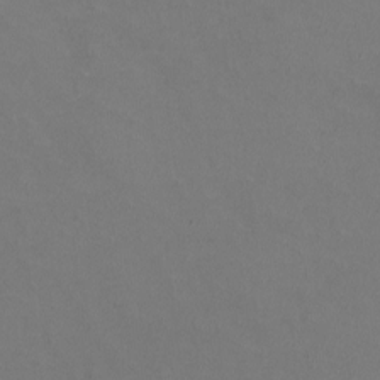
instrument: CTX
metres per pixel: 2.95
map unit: HNhu
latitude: -1.2565
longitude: -2.7246
